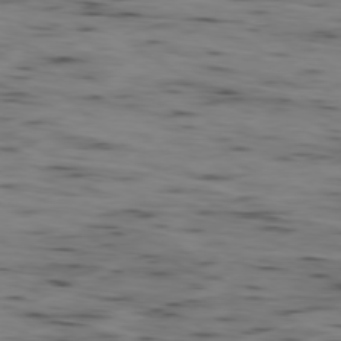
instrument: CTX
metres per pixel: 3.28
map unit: Ap
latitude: -78.2928
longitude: -74.8191
